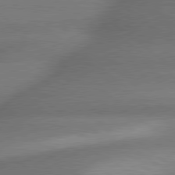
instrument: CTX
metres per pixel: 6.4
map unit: lApd
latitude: 79.5938
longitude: -166.7624
